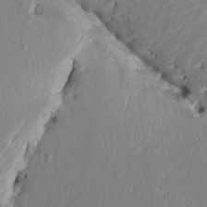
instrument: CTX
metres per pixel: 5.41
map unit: HNhu
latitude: 3.8961
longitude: -4.6301
